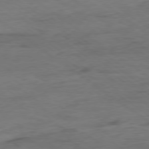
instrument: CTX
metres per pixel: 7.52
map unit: Hpe
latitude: -78.7841
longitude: -17.6127
